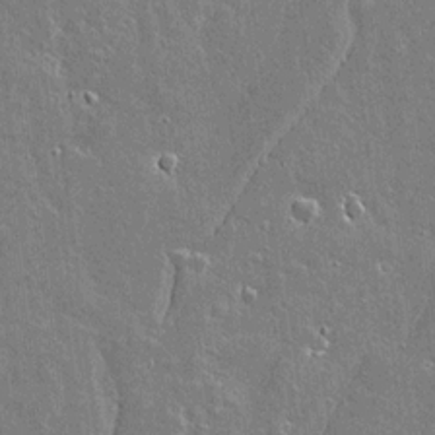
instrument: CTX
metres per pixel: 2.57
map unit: lAvf
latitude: 15.5749
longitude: -128.5923
